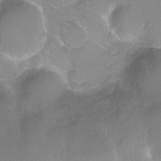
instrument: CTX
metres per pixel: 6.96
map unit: Ht
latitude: -10.9164
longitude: -44.4412
